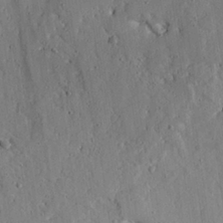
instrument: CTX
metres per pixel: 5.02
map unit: Aa
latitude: 27.0459
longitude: -130.5735
